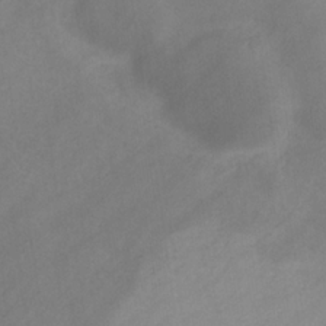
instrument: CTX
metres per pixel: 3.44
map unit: HNb
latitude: -31.1620
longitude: 63.0864
